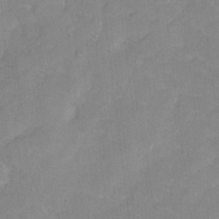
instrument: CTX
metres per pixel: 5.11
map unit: Hto
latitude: 5.6883
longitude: -31.8395
